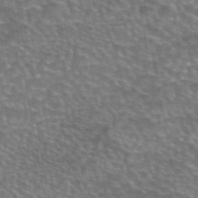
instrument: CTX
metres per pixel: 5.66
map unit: eAb
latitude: 44.4601
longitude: 107.5399
